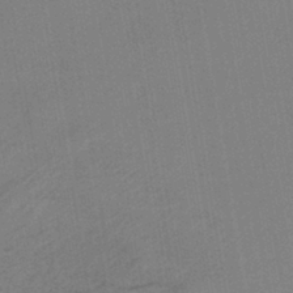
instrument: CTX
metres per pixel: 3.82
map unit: lHb
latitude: -41.3509
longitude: 67.7478
